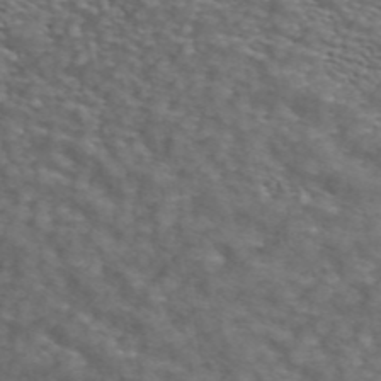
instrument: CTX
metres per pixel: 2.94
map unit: ANa
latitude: 44.4034
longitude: 28.8786
